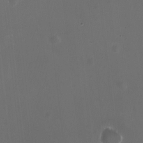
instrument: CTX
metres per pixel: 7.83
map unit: HNhu
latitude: -2.3495
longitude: -3.3670
